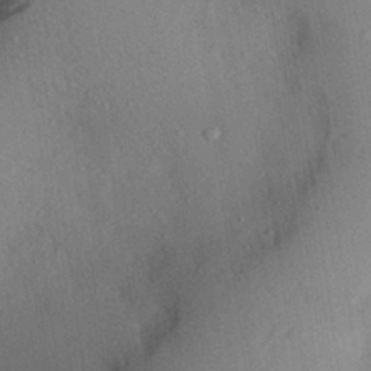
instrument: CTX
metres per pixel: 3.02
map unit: Aa
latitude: 28.9136
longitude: -145.7827
